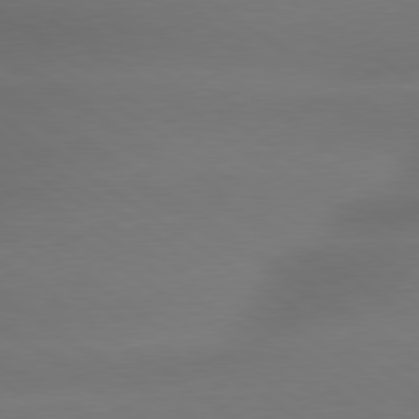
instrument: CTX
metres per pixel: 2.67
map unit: lApd
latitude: 79.4238
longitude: -134.5923
